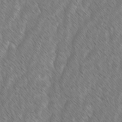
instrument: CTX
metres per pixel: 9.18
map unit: lAvf
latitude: -1.7100
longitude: -114.1577
